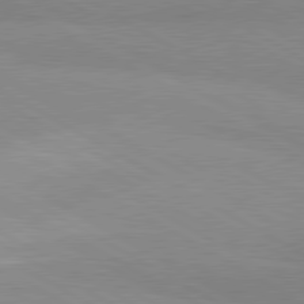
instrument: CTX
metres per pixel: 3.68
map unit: lApd
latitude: 80.4601
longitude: -179.6127
